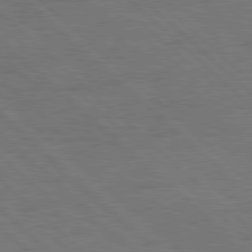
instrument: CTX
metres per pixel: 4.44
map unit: Hpe
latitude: 77.6316
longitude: -155.7638
